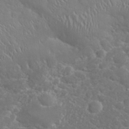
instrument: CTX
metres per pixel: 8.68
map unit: eHh
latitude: 32.2711
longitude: -61.4804
